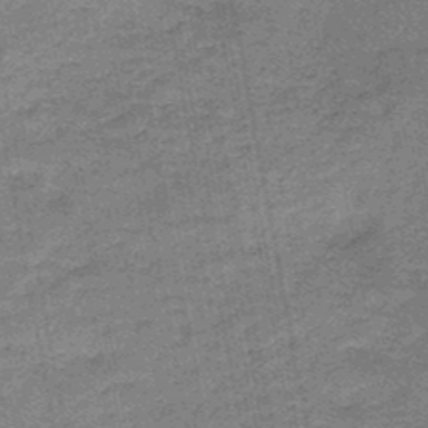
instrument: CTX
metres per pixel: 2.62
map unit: HNb
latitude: -47.3509
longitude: -36.1956
